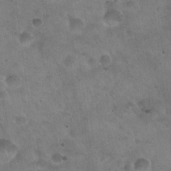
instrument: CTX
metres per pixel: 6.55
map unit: Hto
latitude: 22.5546
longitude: -54.4034
